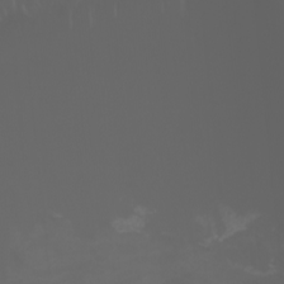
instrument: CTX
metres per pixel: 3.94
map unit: Nhu
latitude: -7.1620
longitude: -84.6869
